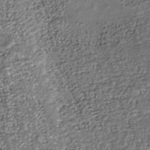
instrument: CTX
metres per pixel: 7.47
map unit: Nhu
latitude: -38.2551
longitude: -81.0647
